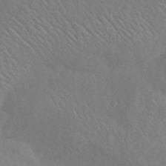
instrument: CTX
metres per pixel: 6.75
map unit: ANa
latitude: 42.1767
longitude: 53.8800
